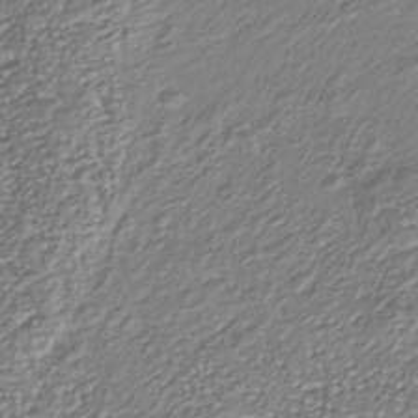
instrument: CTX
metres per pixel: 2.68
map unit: Nhu
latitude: -38.8408
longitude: -81.8583
